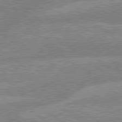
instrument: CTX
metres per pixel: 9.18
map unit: lApd
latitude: 79.4049
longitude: -160.0633
